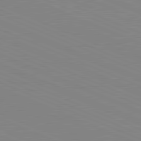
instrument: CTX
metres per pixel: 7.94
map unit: lApd
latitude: 81.7827
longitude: -168.8191
